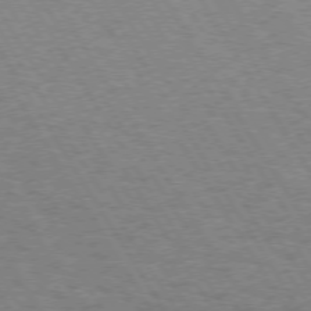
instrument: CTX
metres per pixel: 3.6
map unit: Hpe
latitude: 73.2726
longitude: -129.2726
